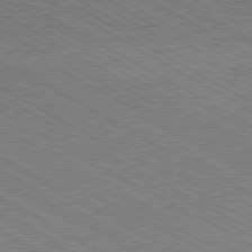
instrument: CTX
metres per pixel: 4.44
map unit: Hpe
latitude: -80.8219
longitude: 16.8219
